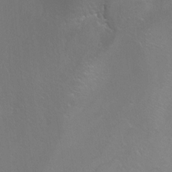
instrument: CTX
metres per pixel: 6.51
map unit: Nhu
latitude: -8.0472
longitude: -74.6679
